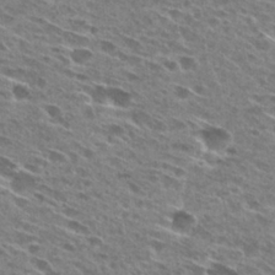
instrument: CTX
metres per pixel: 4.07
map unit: Hto
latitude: 27.3860
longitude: -43.4049
